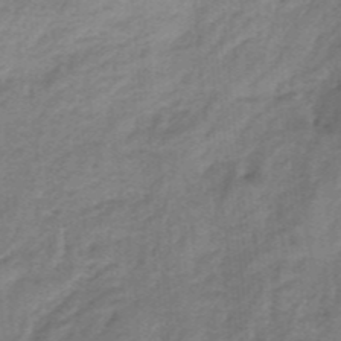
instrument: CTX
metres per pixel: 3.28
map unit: HNb
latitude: -34.3495
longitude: 60.0850
